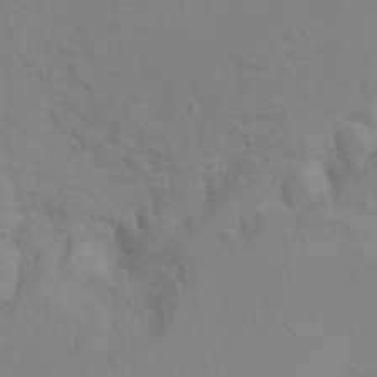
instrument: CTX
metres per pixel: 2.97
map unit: Hto
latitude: 7.0647
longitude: -34.5734
